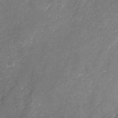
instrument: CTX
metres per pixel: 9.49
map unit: Nhu
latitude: -23.1053
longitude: -57.9150
